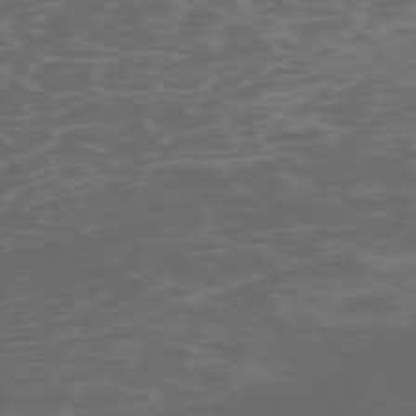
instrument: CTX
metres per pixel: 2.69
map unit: Hpe
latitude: -73.3320
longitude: 6.6896
